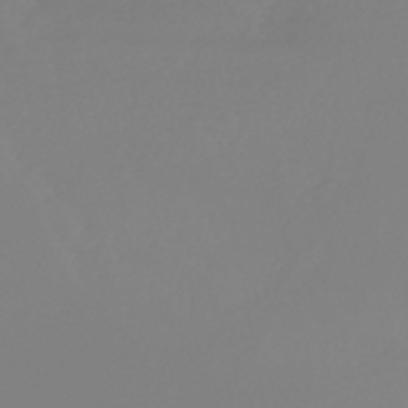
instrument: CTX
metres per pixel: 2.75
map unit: lHb
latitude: -44.9353
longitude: 55.5588
